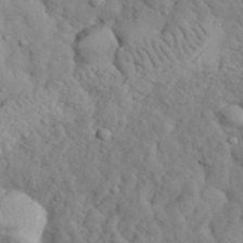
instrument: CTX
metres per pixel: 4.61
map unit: eHh
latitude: 34.8380
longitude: -78.2334
